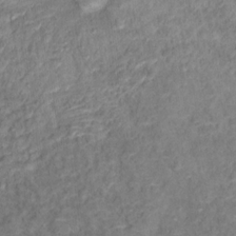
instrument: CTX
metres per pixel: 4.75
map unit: Ht
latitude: 14.1011
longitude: -39.2159
